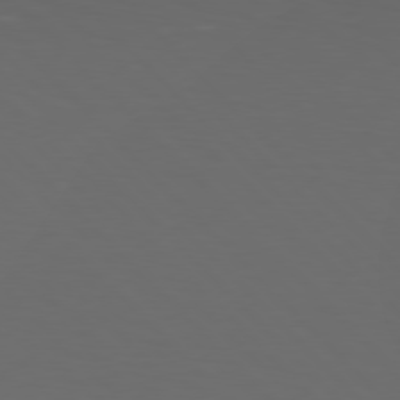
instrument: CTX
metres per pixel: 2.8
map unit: Hpe
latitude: 77.7638
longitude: -170.4790
